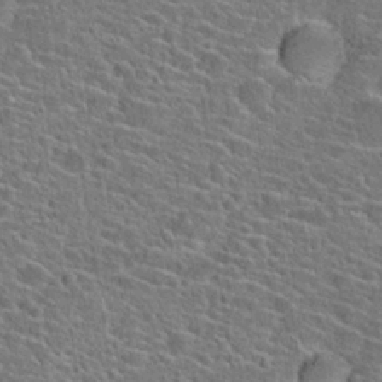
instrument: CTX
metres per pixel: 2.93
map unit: Hto
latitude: 23.5371
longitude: -44.9136
